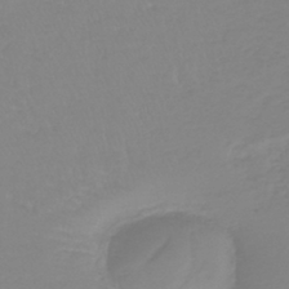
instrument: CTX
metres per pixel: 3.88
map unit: lHb
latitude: -40.4818
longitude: 67.3321
